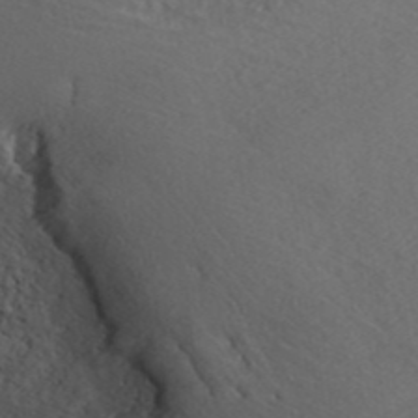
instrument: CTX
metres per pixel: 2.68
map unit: ANa
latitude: 43.1781
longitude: 54.3117
